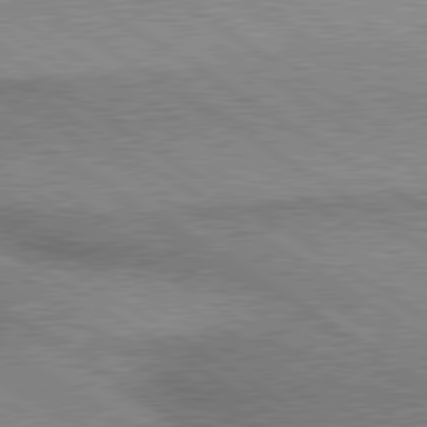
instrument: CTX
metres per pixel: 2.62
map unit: lApd
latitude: 79.8961
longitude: 167.4454
